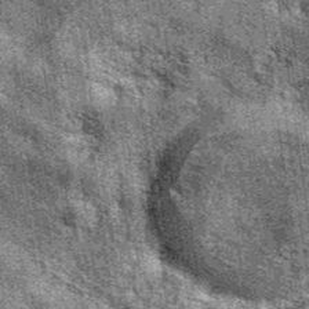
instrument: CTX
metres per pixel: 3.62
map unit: eAb
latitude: 39.6316
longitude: 107.5210
